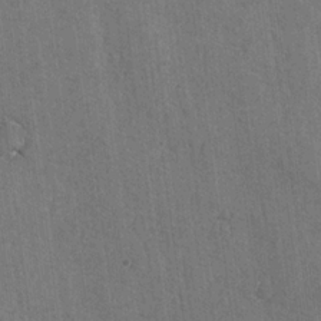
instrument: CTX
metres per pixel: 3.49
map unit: lAvf
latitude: -5.7288
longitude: -114.3656
